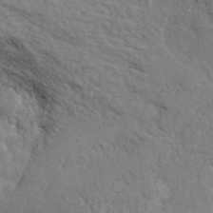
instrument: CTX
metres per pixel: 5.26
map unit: ANa
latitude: 41.1025
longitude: 51.3887
